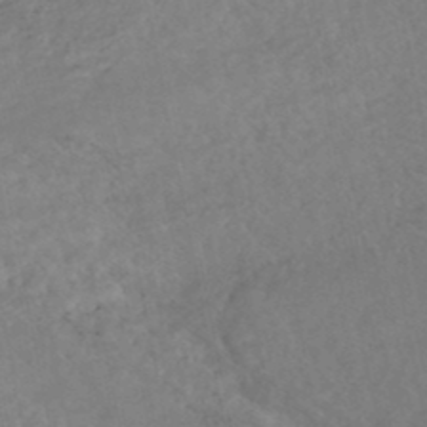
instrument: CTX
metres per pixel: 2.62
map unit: HNhu
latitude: -48.8219
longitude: 102.2551
